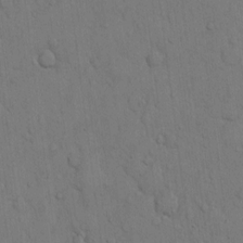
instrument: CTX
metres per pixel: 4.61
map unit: Hto
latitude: 11.4804
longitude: -57.9150
